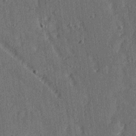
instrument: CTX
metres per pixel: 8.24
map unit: Ave
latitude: 15.3860
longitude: -105.4049
